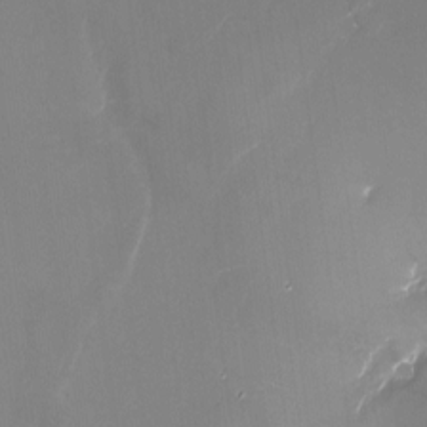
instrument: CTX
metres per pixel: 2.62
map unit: Nhu
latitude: -15.6722
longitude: -56.8946
